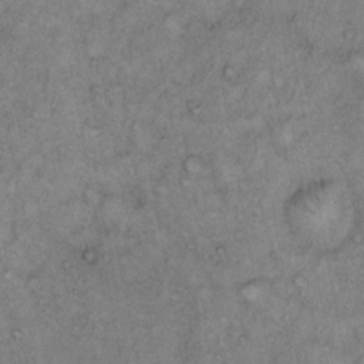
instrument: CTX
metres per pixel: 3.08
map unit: Hto
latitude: 12.6869
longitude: -58.7246
